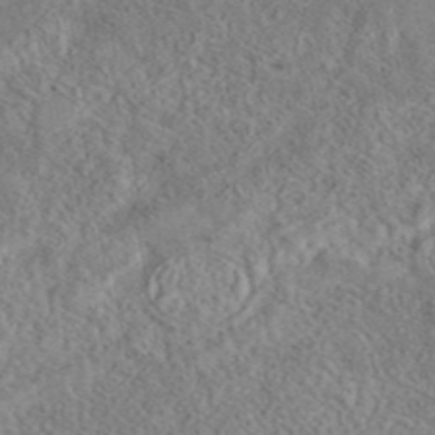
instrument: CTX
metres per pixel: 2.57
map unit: eAb
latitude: 43.4993
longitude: 108.8408
